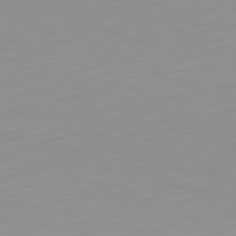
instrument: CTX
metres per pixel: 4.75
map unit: Hpe
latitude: -82.3495
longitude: 17.1054
